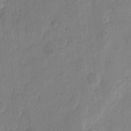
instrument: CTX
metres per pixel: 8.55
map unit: eHh
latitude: 9.3482
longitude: -65.8961
